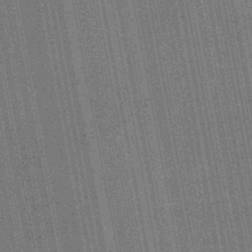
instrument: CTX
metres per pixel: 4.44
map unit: HNb
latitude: -45.4077
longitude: 52.8785
